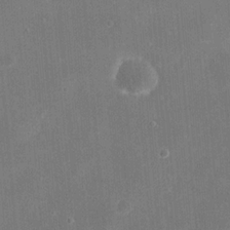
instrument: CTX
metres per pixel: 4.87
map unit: eHh
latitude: 20.2712
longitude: -67.8394
